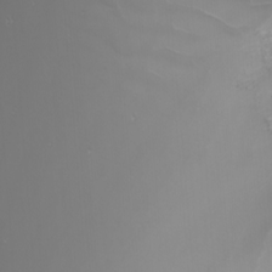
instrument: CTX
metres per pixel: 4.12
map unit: Nhu
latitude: -5.4643
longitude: -91.2348
